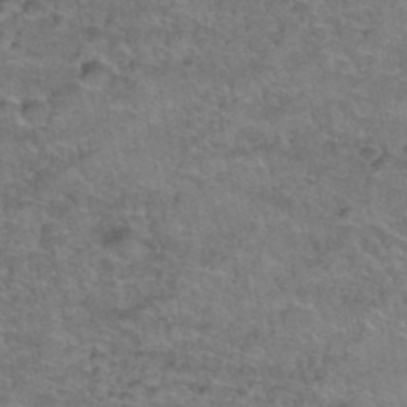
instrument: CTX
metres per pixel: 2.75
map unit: Hto
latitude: 39.3293
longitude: -42.6491
